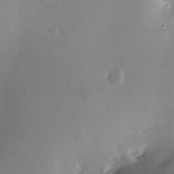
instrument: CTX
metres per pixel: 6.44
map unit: Nhe
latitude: -32.1228
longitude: -116.5924
